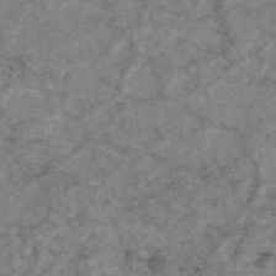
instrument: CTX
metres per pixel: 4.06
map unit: eAb
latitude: 47.7639
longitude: 113.1242
